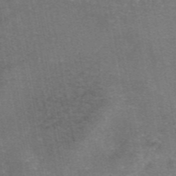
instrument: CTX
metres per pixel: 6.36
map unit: eAb
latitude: 47.3293
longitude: 104.6329
